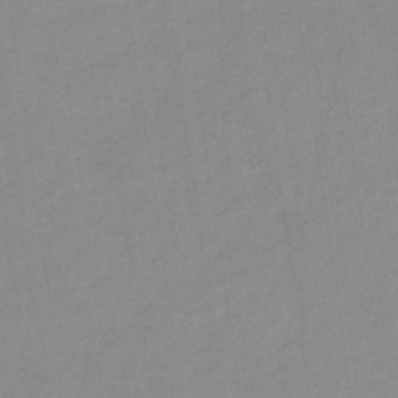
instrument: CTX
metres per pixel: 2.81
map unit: HNb
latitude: -31.4643
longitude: 62.9352
